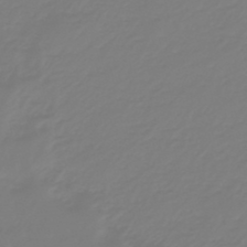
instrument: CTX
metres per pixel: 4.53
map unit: eHb
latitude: -46.2739
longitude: 82.5385
